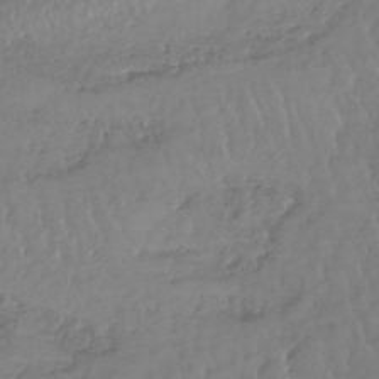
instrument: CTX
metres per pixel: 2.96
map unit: lHb
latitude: -39.5021
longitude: 68.2928
